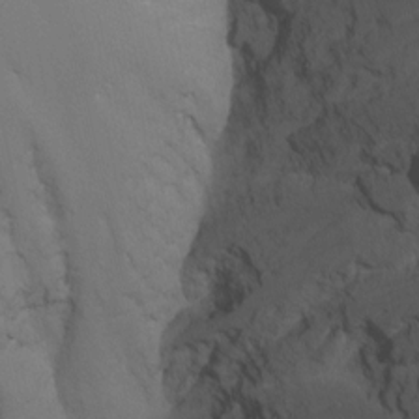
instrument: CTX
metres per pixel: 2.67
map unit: Nhu
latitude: -12.7085
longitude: -73.1215
